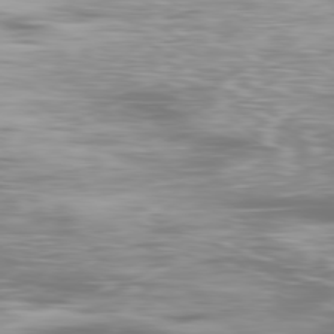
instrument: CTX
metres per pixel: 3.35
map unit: Ap
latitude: -80.2929
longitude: -60.8191
